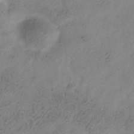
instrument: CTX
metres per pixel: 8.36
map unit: Hve
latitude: -34.4818
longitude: 90.0283
